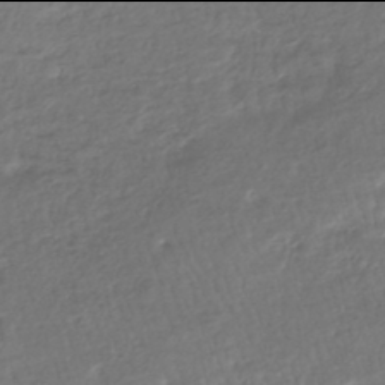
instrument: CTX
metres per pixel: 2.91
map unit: HNhu
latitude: -46.0094
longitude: 103.1809
